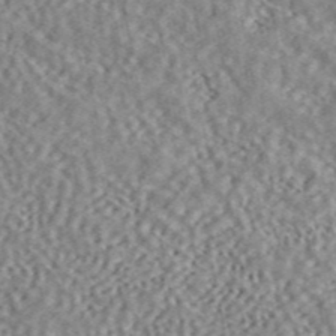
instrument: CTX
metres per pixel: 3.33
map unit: ANa
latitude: 46.2334
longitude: 50.3684
